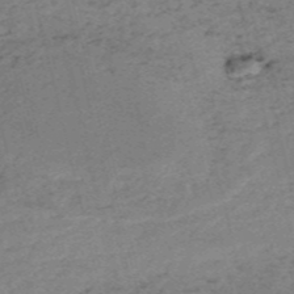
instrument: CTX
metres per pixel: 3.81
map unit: HNb
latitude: -54.6141
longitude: -46.6869
